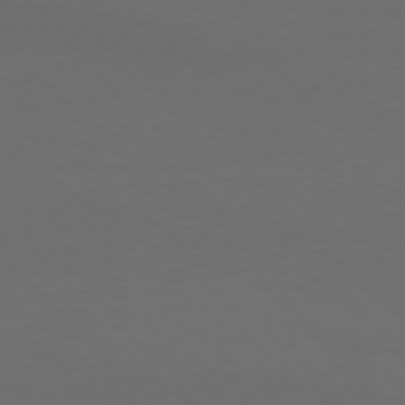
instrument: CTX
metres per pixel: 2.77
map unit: Ap
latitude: -77.3888
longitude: -68.3278
